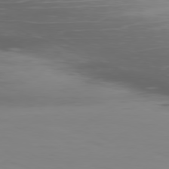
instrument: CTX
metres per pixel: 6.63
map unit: Ap
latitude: -79.8800
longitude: -76.3845
